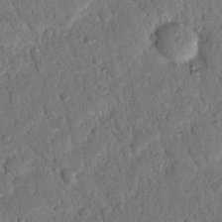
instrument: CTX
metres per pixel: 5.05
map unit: Nhu
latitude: 20.4979
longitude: -78.4790
